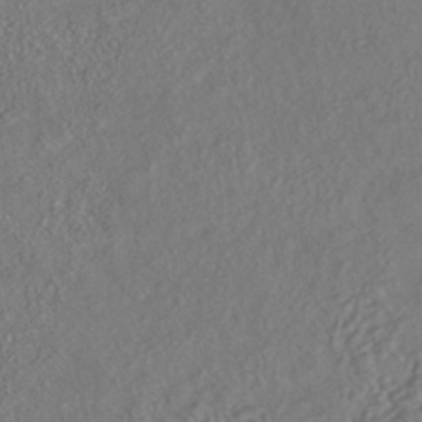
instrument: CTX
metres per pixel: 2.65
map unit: HNhu
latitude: -41.5588
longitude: 107.9745
